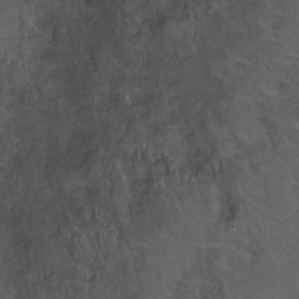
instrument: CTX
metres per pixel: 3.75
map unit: Ht
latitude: 5.2726
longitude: -36.3467
